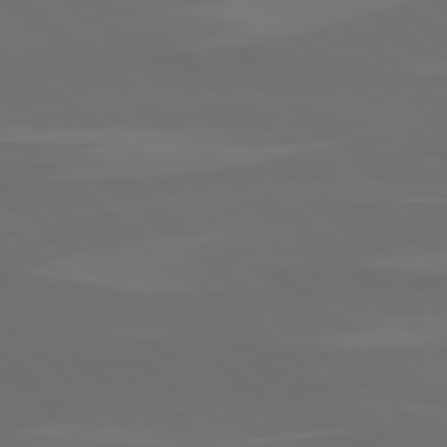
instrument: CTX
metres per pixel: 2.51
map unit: lApd
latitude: 80.1578
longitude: -114.7813
